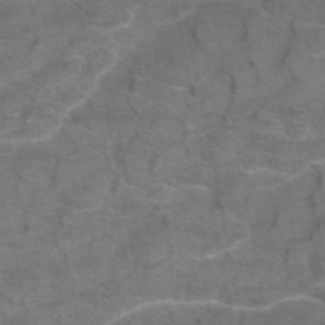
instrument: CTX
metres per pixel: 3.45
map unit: eAb
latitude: 46.5546
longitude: 102.0283
